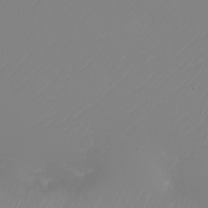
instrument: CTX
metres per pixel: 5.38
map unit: eHh
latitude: -6.1228
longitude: -88.3090
